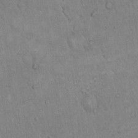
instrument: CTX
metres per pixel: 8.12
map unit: eHh
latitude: 18.7246
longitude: -61.3104
